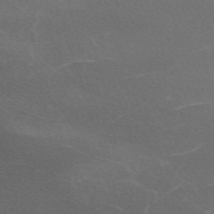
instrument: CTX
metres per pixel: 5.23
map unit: eHh
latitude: -62.7652
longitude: 48.6141
